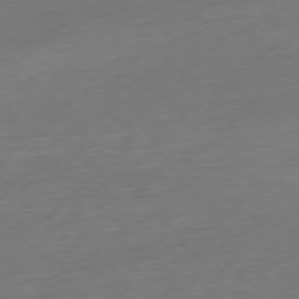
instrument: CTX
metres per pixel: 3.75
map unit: Ap
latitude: -76.2173
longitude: -64.0444
